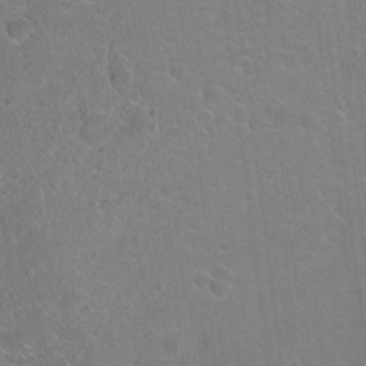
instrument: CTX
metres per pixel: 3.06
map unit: Ht
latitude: -6.3495
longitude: -36.9892
